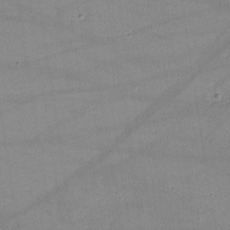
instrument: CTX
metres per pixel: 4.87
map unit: lHvf
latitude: -10.6330
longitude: -101.6127
